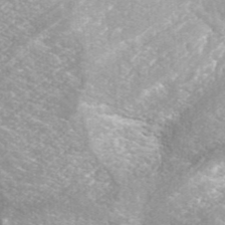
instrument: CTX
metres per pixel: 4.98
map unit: ANa
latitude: 42.4790
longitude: 26.1983
